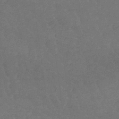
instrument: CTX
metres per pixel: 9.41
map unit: lHb
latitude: -42.8219
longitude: 66.5574
